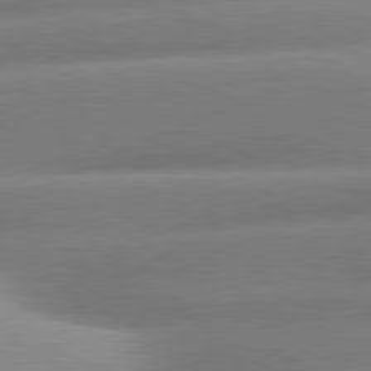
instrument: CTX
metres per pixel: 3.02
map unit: lApd
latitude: 80.7057
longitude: -158.2901
